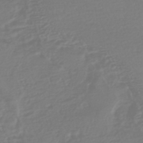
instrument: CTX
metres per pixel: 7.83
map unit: HNhu
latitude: -46.5951
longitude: 99.4832
